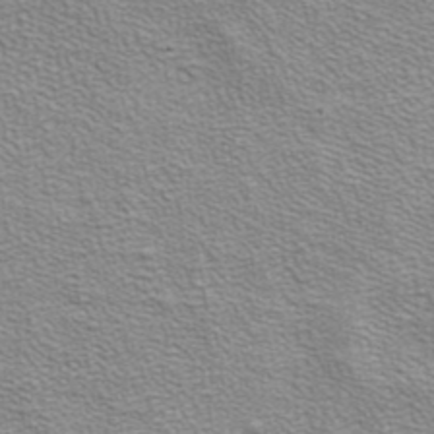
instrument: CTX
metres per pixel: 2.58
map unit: ANa
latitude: 38.4034
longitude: 20.2739
